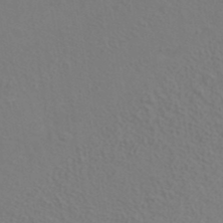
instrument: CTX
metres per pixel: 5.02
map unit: ANa
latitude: 39.4048
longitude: 20.5007
